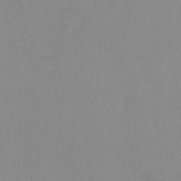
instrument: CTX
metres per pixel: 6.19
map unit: Hto
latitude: -11.8422
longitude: -39.9906
